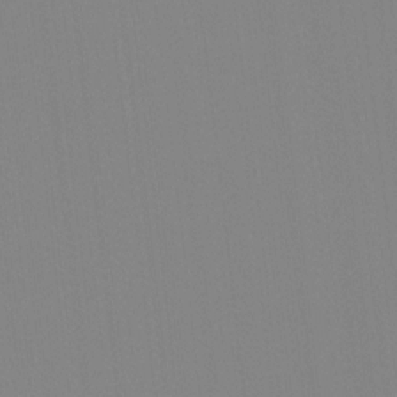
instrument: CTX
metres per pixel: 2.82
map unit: Ave
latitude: 3.5749
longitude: -112.9136
